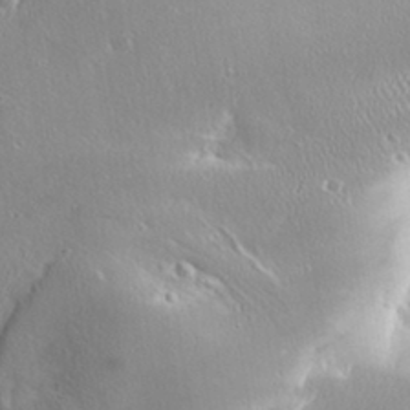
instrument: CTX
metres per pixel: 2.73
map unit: Aa
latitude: 32.8758
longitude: -141.4615
